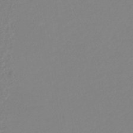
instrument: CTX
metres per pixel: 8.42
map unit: lHb
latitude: -42.2550
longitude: 75.4455
